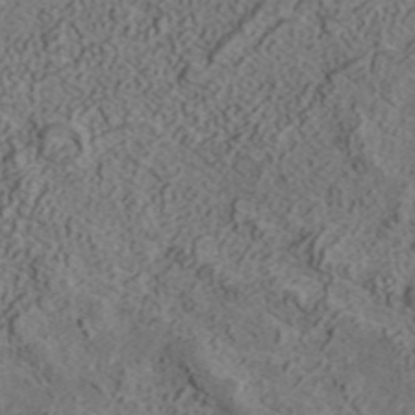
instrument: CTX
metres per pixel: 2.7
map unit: ANa
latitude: 42.1200
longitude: 30.7463
